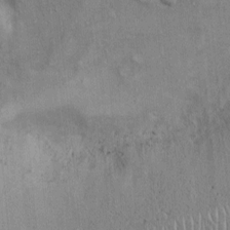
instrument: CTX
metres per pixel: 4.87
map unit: Ht
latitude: -3.9367
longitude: -14.8002
